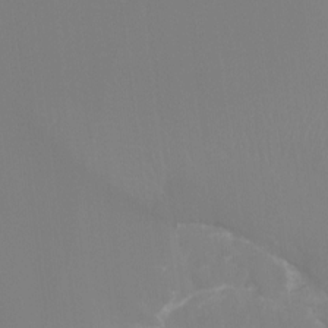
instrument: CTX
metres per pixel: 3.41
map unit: Htu
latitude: -13.7478
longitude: -44.4223
